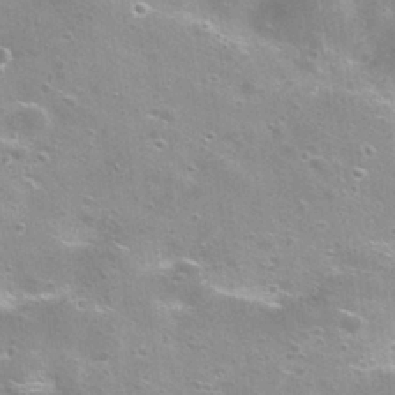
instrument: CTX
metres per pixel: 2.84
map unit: Nhu
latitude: 29.1403
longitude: -49.4237
